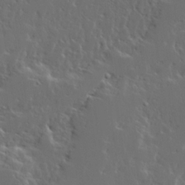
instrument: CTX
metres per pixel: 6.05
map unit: Ave
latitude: 14.5735
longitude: -137.6127
